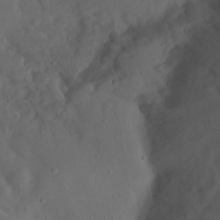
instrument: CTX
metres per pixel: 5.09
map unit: Nhu
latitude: 21.7450
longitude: -72.6491
